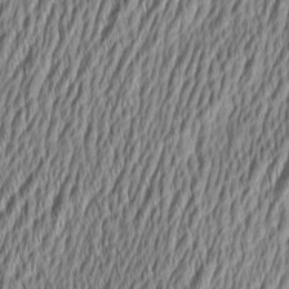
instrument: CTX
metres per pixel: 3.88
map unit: Aa
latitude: 6.7624
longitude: -129.5182
